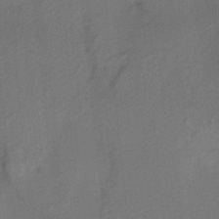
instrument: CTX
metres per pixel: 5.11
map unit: HNhu
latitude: 13.4804
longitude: 10.5007
